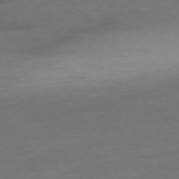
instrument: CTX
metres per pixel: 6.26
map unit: Ap
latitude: -77.4076
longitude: -65.1781
